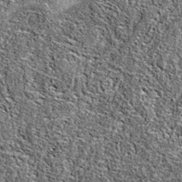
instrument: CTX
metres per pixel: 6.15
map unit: eAb
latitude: 36.9325
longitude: 105.9178
